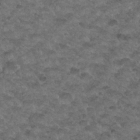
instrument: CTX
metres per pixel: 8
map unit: Hto
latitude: 34.8758
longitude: -49.6694
